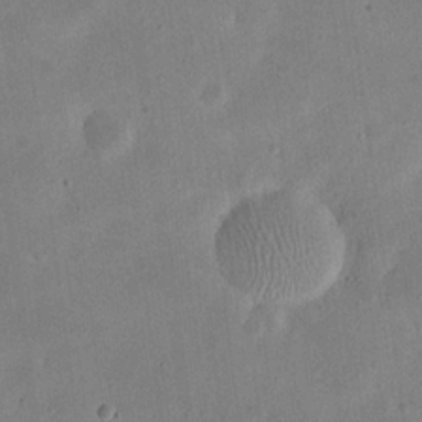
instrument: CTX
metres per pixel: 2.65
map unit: eHh
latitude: 20.8569
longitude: -70.1767
